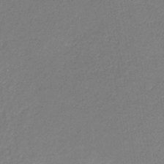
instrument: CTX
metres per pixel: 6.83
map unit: eHb
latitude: -30.6518
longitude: 64.1606
